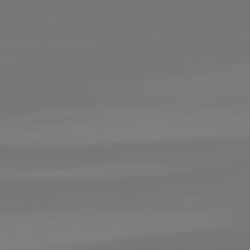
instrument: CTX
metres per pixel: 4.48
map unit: lApd
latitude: 82.2144
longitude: -176.1200
